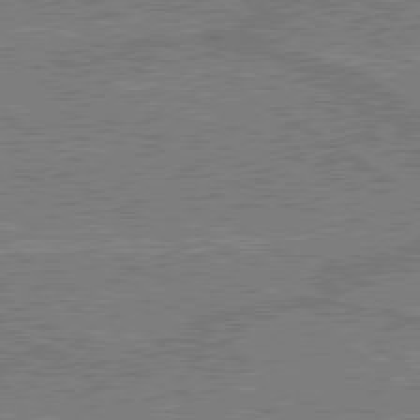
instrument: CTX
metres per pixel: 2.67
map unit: lApd
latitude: 79.7450
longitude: 169.7099
